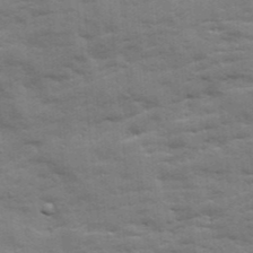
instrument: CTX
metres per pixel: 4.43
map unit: Ave
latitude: 19.1025
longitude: -129.7072
